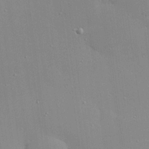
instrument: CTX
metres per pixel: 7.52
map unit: eHh
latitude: 24.4223
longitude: -89.3104
